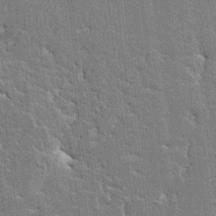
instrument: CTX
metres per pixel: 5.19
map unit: HNhu
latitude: 6.1200
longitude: -5.4426
